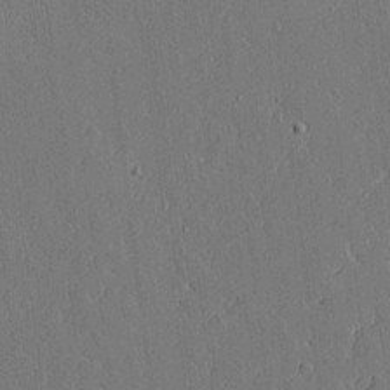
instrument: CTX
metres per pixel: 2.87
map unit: Aa
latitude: 18.2522
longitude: -126.8569
